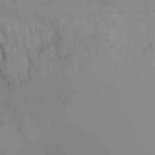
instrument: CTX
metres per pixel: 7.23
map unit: eHh
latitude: -5.2942
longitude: -84.3467
